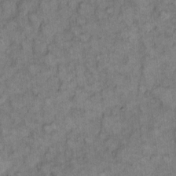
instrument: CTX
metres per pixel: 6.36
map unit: eHh
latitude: 8.8947
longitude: -63.6883
